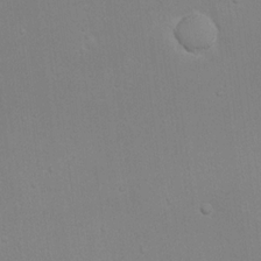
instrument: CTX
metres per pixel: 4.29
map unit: eHh
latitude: 17.1781
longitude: -72.3846
